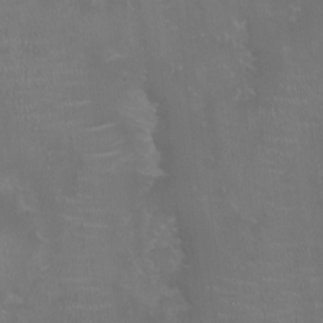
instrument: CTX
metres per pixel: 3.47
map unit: HNhu
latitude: -3.2186
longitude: -6.2334
